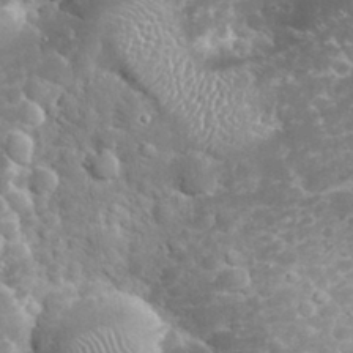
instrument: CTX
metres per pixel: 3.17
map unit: eHh
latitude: 32.5546
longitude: -61.9339
